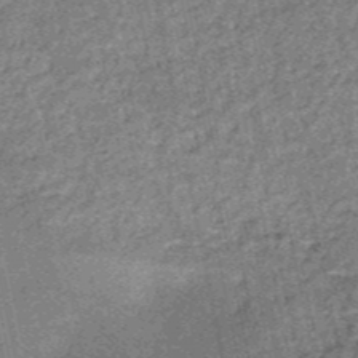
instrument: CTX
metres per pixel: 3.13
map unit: HNb
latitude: -53.1809
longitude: -49.3482
